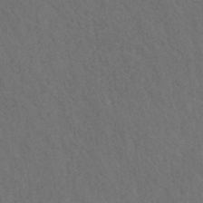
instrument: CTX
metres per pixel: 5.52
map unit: ANa
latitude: 39.5560
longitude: 20.1039
